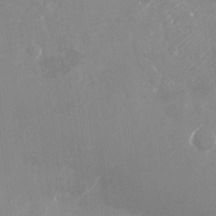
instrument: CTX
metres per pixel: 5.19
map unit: Nhu
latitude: -21.9745
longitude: -72.4790
